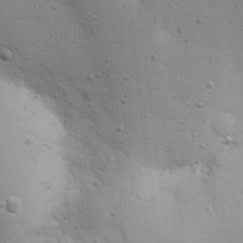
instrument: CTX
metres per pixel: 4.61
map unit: Nhu
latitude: 17.8205
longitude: -78.4979
